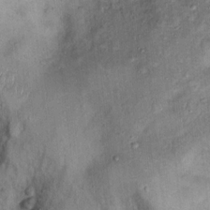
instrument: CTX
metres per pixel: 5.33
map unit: Ht
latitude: 14.6113
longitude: -40.8569
